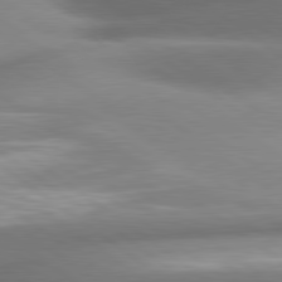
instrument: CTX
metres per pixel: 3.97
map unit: lApd
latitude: 80.5735
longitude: -160.9325
